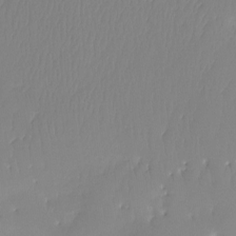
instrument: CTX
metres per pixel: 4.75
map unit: Ht
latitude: -16.5763
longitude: -46.1956
